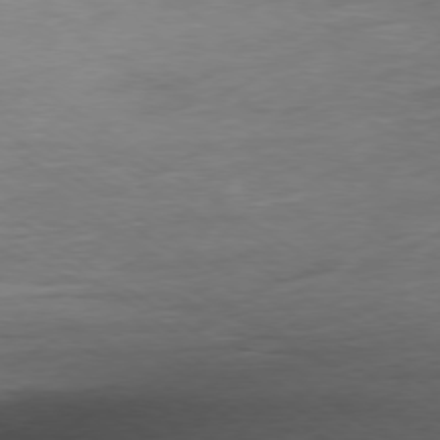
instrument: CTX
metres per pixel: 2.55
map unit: Ap
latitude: -78.5384
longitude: -64.7624
